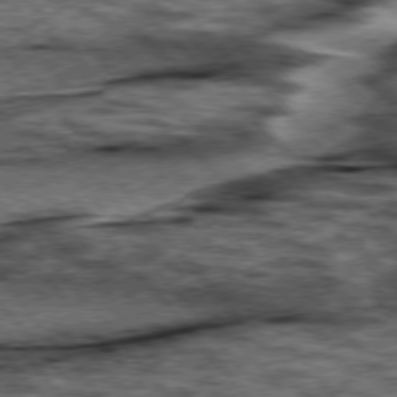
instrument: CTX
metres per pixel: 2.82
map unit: lApd
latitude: 76.6112
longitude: -70.8569
